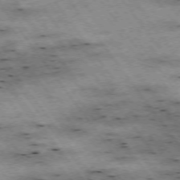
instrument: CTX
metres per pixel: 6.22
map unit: Hpe
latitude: -74.9731
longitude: 4.0472
